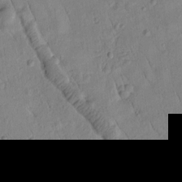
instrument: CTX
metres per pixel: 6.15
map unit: Htu
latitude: 2.1955
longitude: 178.4818
